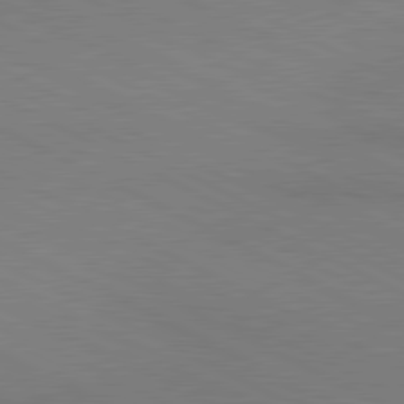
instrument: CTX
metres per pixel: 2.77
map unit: lApd
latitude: 80.8380
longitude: 148.9731
